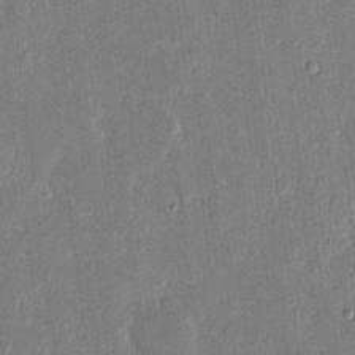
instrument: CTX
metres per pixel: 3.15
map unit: eHh
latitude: 14.8569
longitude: -70.3467
